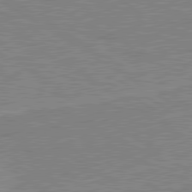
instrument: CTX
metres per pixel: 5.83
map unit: lApd
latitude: 80.3845
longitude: 123.5210
